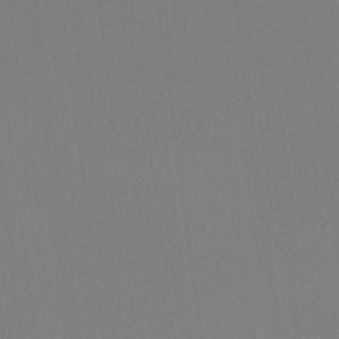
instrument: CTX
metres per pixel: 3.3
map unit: lHvf
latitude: 22.7057
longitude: 140.9731
